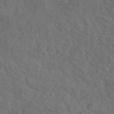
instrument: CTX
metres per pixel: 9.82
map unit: ANa
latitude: 42.5357
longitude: 52.1605
